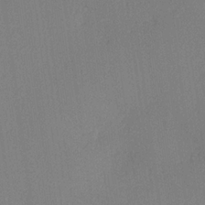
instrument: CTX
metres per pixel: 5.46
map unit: lHvf
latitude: 22.8758
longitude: 140.7274
